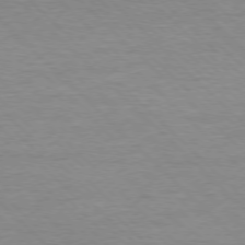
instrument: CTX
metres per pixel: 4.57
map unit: Ap
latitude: -77.4076
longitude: -94.5924
